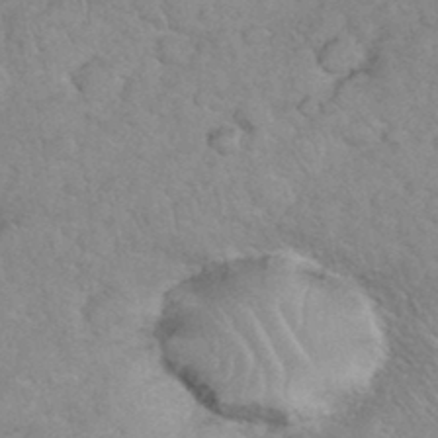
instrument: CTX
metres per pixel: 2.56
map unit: eHh
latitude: 35.4615
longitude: -64.2711
